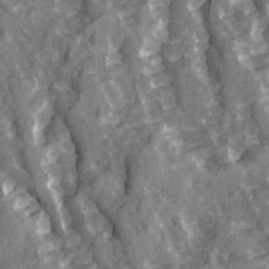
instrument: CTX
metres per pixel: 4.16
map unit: Ave
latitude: 15.0837
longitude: -131.6883
